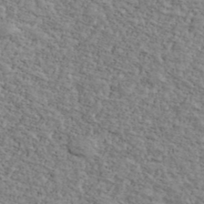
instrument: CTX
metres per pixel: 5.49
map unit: Ave
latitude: 41.2536
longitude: -109.3103
